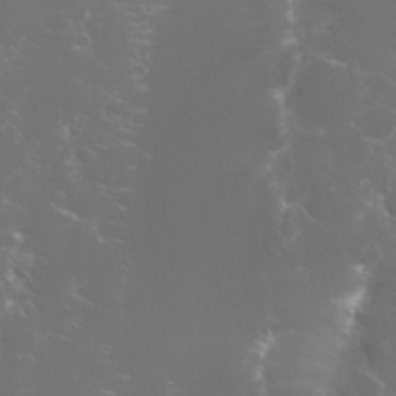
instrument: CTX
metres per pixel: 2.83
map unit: Nhu
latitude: 27.8017
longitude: -60.5734
